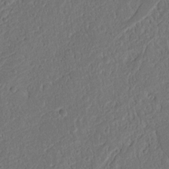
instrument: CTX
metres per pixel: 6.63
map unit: Nhu
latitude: 15.2915
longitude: -74.6679
